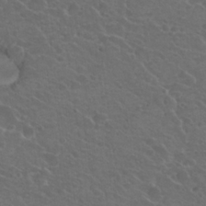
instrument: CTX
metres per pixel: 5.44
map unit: Hto
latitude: 23.1025
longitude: -30.8758
